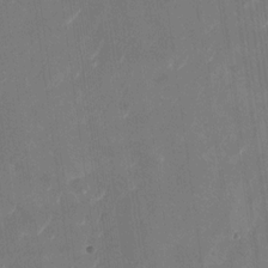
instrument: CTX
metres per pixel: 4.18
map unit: Nhu
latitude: -29.1053
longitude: -71.3670
